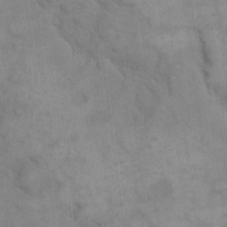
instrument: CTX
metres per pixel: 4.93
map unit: eHh
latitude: 16.4790
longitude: -66.1766
